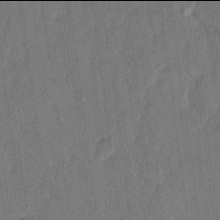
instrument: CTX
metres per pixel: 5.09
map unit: eHh
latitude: 13.9906
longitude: -68.7813
